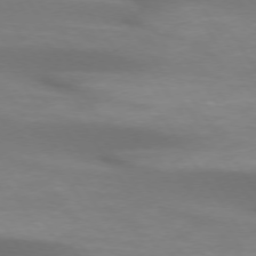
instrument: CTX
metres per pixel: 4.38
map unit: lApd
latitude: 73.9339
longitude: -51.0458
